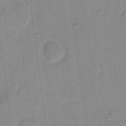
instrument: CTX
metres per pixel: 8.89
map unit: eHh
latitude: 9.8772
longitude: -65.5182
